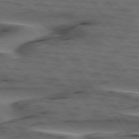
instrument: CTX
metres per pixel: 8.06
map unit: lApd
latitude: 75.7072
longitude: -70.6301
